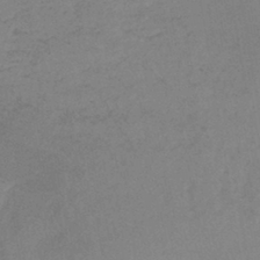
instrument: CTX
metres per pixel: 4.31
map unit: lHb
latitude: -40.2550
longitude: 66.0850
